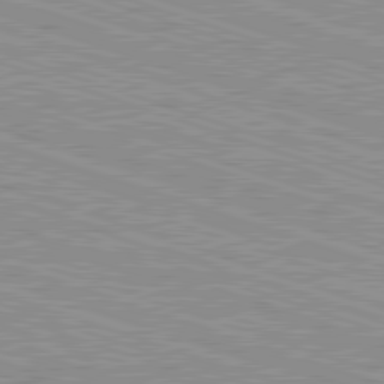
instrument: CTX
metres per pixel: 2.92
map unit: Hpe
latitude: -82.7841
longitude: 8.9919
